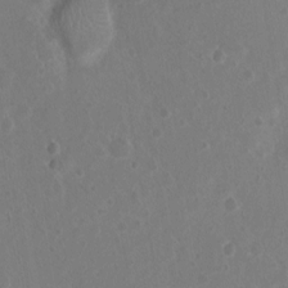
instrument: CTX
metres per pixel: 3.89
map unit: Nhu
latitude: 1.7827
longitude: -15.1781
